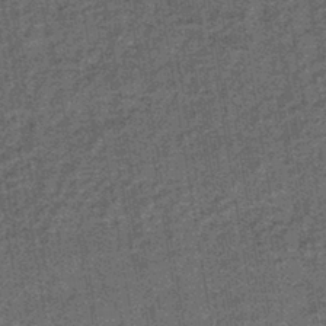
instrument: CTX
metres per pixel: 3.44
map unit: lHb
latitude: -39.6344
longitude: 66.0094
